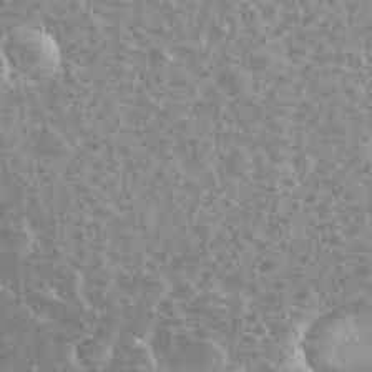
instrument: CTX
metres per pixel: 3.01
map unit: eHh
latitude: 35.3859
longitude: -60.3845
